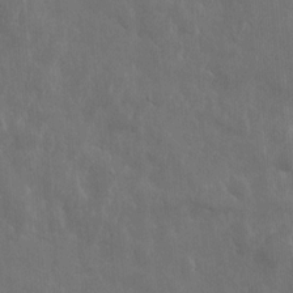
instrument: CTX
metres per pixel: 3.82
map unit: eHh
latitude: 10.7435
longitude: -72.7247
